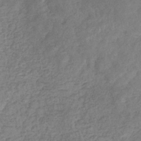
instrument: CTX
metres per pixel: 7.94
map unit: eHb
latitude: -33.9745
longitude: 76.3306
